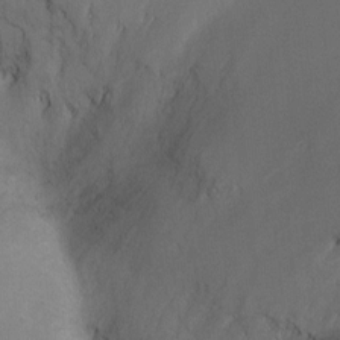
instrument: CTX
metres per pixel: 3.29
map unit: Ht
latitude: -11.0109
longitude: -28.0822
